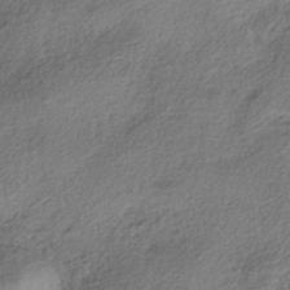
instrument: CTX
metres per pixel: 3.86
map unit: HNhu
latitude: -41.4832
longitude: 105.7288
